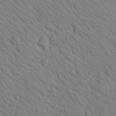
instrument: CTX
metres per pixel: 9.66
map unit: Nhu
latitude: 24.1011
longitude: -74.3845
